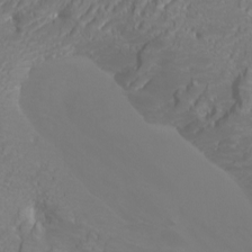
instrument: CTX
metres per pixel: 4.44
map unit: Htu
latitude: -6.0283
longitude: -72.6869
